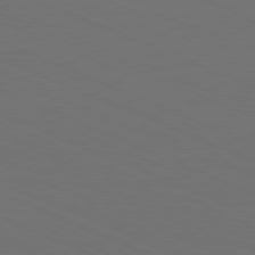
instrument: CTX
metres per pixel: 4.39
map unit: Hpe
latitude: -81.7667
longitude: 20.5007
